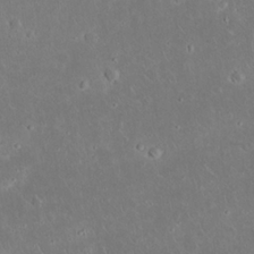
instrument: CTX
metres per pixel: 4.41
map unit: Nhu
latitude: 23.7450
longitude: -71.0836
